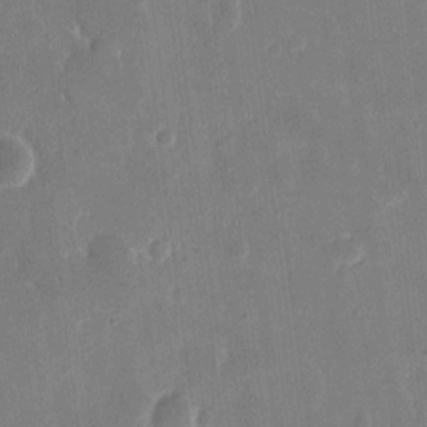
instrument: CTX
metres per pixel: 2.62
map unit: eHh
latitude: 9.9906
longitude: -68.9703
